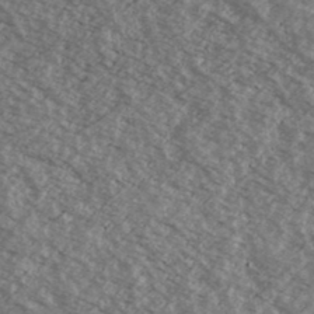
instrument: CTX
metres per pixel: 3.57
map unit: Ave
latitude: 38.9136
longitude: -110.0255
